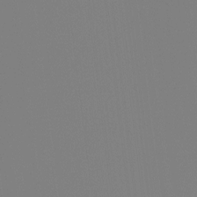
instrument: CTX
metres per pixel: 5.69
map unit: Hto
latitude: -7.8800
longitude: -49.7450
